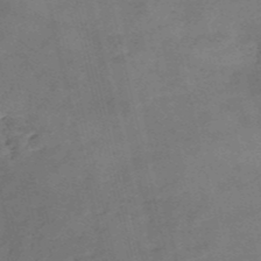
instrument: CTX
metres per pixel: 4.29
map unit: eHh
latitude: -54.7652
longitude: -91.3482
